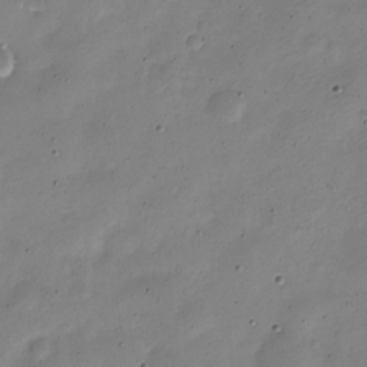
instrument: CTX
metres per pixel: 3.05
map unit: Nve
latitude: -22.9731
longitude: 106.1228
